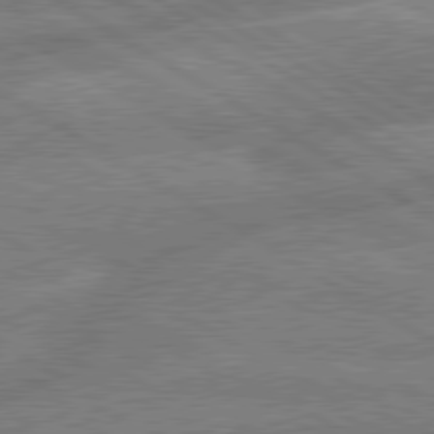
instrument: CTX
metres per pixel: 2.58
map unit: lApd
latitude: 79.8017
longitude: -133.7828
